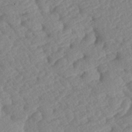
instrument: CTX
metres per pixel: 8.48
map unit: lAa
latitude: -2.5195
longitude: -127.3671
